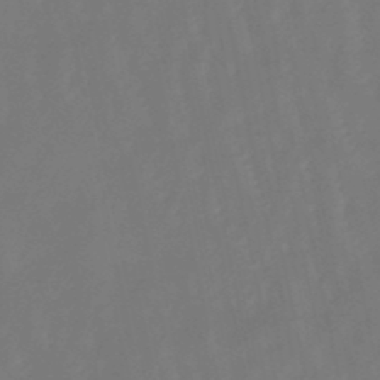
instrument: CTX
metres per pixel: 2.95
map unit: eHb
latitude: -46.8786
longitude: 81.8800
